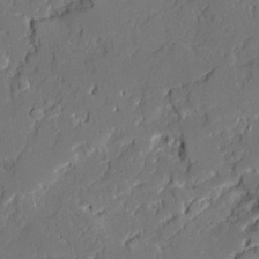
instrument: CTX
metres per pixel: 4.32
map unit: Ave
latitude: 20.4979
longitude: -128.3656
